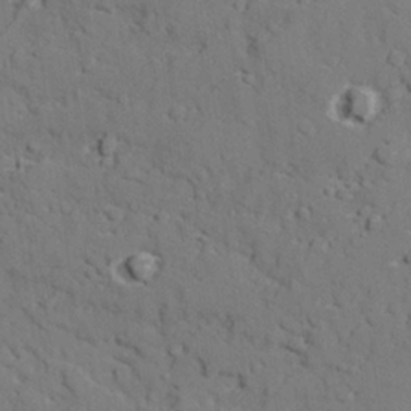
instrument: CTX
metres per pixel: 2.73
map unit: lAvf
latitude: 27.4049
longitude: -109.1781
